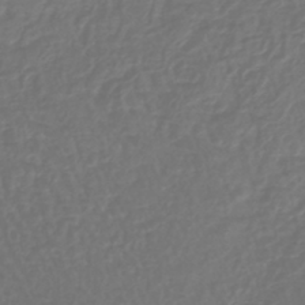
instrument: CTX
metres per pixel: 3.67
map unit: lHb
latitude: -43.1809
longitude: 65.0487
